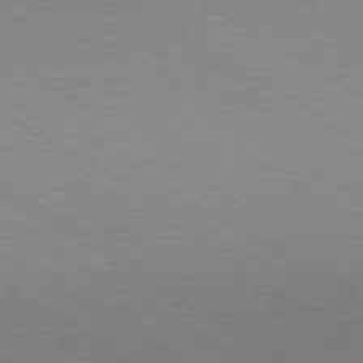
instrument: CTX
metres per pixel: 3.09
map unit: Hpe
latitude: -80.3495
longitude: 18.7463
